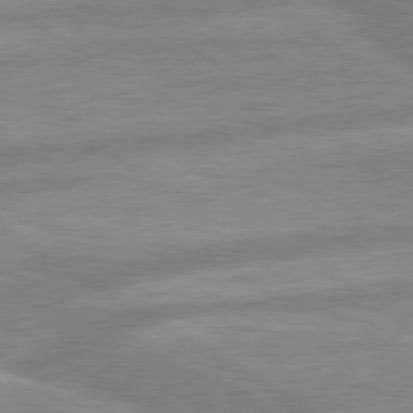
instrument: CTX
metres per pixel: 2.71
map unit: lApd
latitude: 80.1767
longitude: -170.3467
